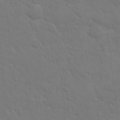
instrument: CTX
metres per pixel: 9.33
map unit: eHh
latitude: 19.2726
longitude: -63.0459
